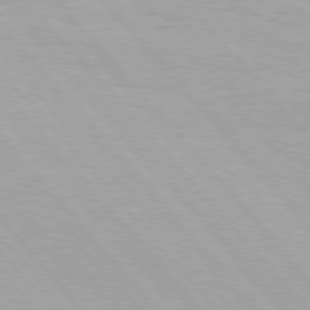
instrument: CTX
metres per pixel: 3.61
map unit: Hpe
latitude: 76.0822
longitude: -153.9339
